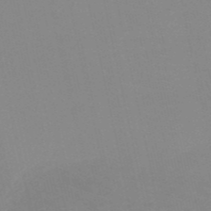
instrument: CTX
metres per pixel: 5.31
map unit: HNb
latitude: -52.9730
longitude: -50.7246
